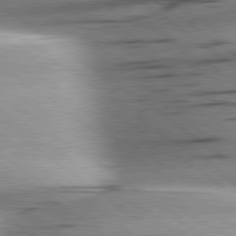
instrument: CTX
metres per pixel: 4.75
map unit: Hpe
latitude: 78.9325
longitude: -155.1970
